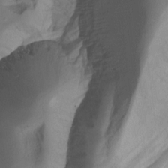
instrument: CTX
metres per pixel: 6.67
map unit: Nhu
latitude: -7.4643
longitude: -52.0255
